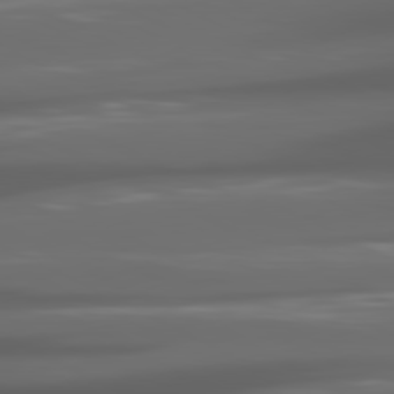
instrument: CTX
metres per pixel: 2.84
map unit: lApd
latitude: 80.6679
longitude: -141.0269
